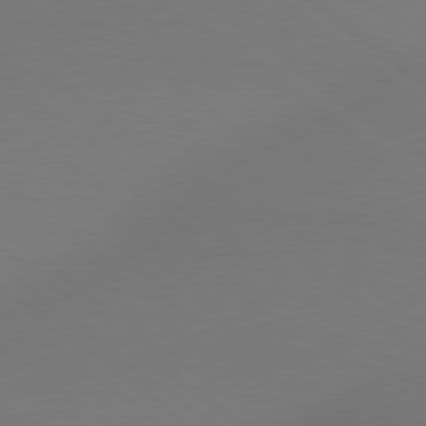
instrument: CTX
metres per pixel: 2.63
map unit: lApd
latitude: 79.0648
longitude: -150.4223
